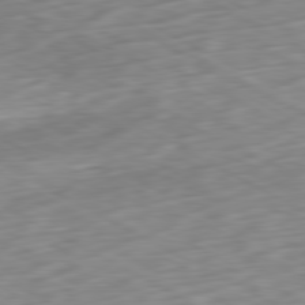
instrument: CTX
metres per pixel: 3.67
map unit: Ap
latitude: -80.7841
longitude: -70.7813
